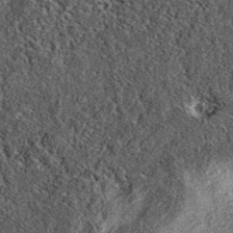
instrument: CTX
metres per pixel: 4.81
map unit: eAb
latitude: 38.4412
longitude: 107.0108
